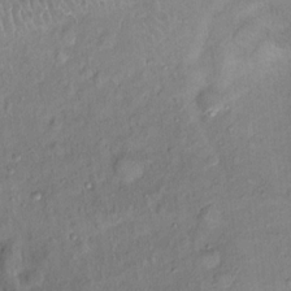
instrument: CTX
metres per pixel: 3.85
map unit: Ht
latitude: 14.5546
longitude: -40.9891
